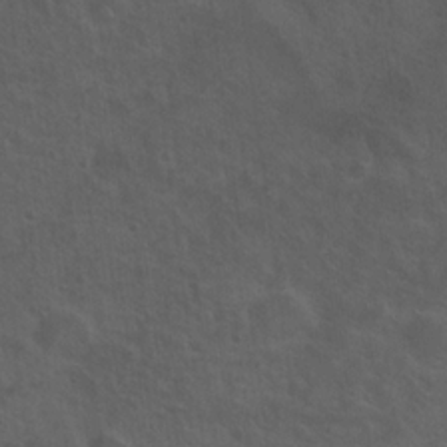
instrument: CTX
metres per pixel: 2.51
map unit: Hto
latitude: 19.3103
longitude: -54.1011
